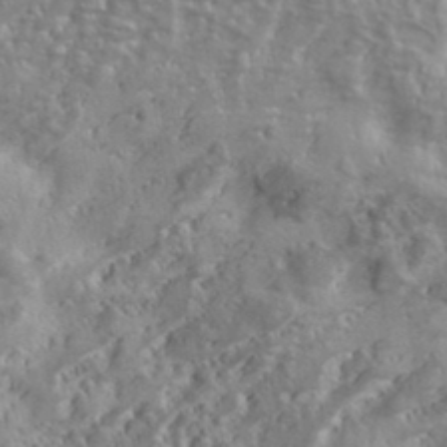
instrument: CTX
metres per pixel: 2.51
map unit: eHh
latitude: 34.7435
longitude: -133.9906
